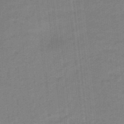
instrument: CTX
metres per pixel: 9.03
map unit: eHb
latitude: -46.3306
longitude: 87.0487
